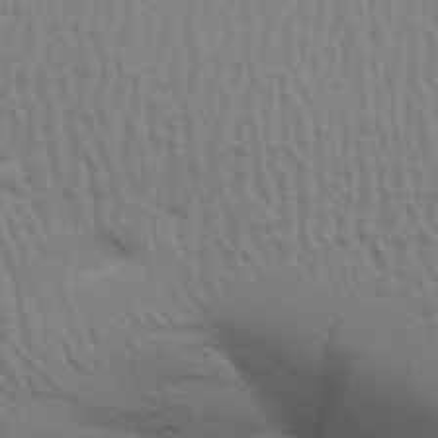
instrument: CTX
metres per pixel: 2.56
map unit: Aa
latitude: 31.3293
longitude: -141.3103
